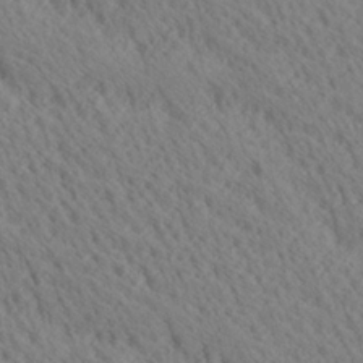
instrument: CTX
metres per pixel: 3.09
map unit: Ave
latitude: 20.9136
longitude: -139.5749
